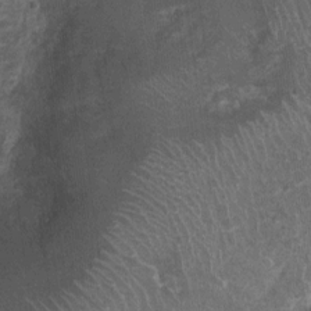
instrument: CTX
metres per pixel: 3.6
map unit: Nhu
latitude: 2.9136
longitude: -16.1766
